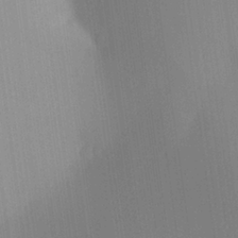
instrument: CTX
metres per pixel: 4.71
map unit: Aa
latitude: 25.7638
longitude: -137.5182
